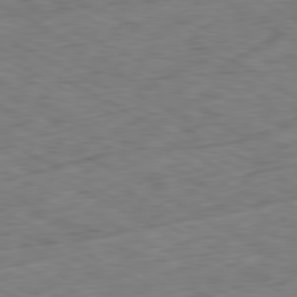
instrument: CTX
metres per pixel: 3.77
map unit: Ap
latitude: -80.6897
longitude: -73.2915
